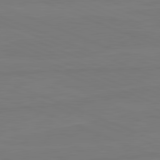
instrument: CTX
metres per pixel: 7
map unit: lApd
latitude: 81.8583
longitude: -179.6694
